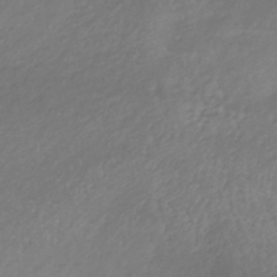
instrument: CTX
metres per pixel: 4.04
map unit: lHb
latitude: -38.2740
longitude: 72.2550
